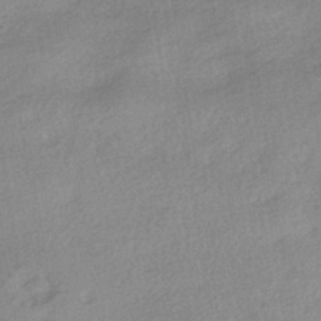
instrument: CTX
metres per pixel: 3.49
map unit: HNhu
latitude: -40.5574
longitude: 96.1228
